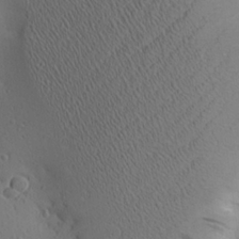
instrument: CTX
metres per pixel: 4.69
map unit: Aa
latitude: 24.3089
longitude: -144.8569
